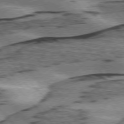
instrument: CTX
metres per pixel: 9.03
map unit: lApd
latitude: 75.9339
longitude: -78.1578
